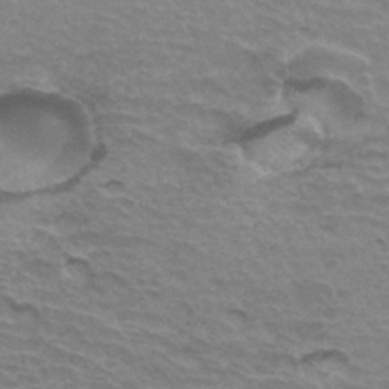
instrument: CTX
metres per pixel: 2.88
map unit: Hto
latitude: 34.1200
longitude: -43.8583
